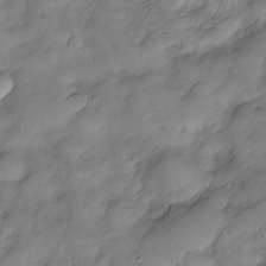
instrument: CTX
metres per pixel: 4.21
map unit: Nve
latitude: -26.7085
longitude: -149.2537
